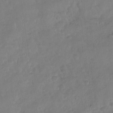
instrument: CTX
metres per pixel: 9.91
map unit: Nhu
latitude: -29.2943
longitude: -62.4790
